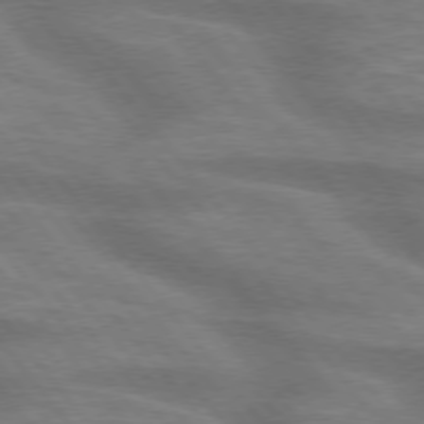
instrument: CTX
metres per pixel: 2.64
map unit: lApd
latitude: 75.3104
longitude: -58.1578
